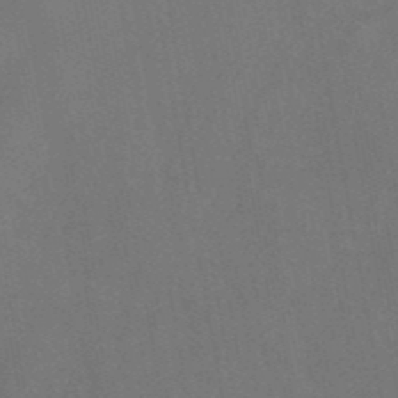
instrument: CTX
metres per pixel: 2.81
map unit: ANa
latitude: 42.8380
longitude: 16.8975
